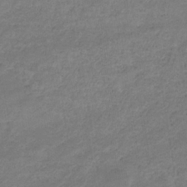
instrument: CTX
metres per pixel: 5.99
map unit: eHb
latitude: -32.7841
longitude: 68.4440
